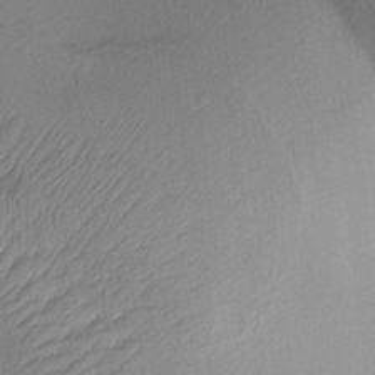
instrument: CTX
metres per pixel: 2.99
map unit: lAa
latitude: 3.1592
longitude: -115.9528
